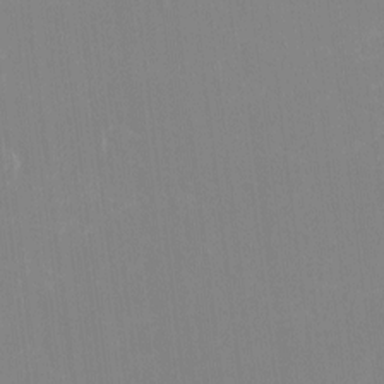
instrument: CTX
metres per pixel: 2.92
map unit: Nhu
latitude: -10.6330
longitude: -75.5938
